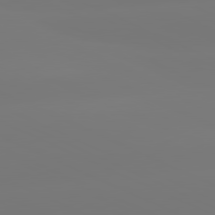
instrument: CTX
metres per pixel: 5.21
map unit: lApd
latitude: 81.2537
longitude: -149.2726
